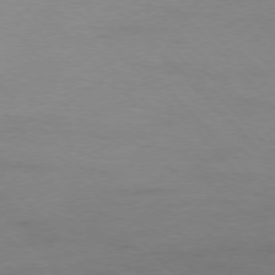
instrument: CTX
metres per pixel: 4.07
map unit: Ap
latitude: -77.3699
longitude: -83.4237
